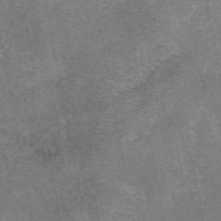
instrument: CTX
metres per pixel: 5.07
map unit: eAb
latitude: 47.2915
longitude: 103.9745
